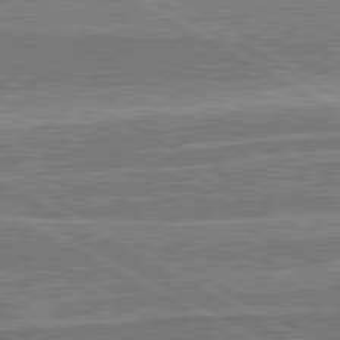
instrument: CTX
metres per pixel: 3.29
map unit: lApd
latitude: 80.6113
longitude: 144.1984
